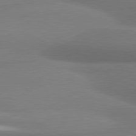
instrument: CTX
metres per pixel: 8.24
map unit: lApd
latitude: 81.1970
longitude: 174.6140
